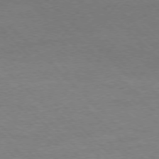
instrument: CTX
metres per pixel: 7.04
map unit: Ap
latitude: -77.4076
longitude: -86.7246
